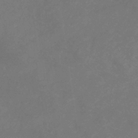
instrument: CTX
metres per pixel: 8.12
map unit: lHb
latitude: -39.8800
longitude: 74.6519
